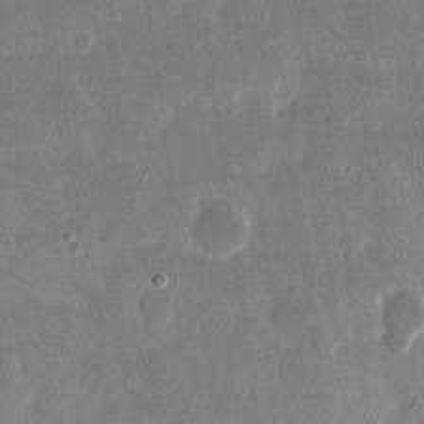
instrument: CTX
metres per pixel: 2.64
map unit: eHh
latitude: 15.3860
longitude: -70.5546
